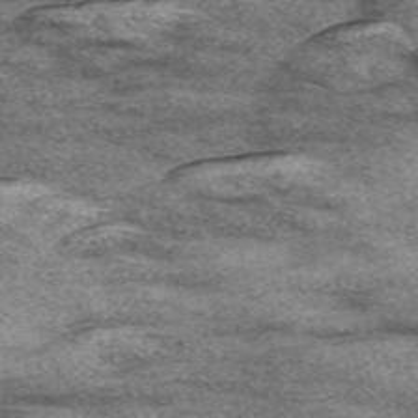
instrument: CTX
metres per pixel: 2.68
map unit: Nve
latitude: -58.5573
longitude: 65.7478
